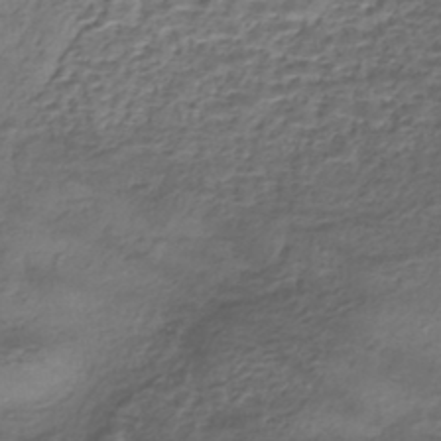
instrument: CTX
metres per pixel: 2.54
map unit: eHh
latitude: -42.5573
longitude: 117.4454
